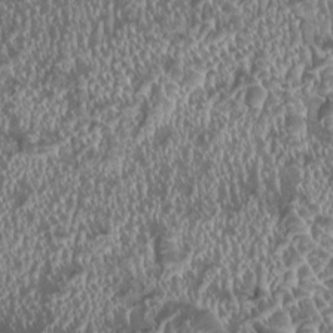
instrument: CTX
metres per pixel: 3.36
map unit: HNhu
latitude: 0.0444
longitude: 1.3510
